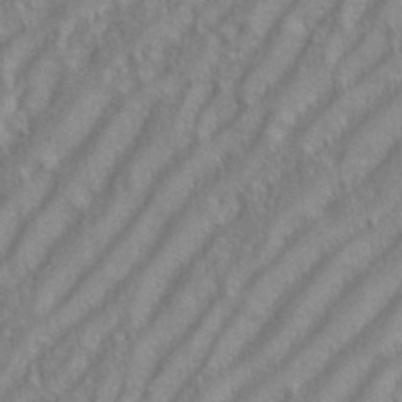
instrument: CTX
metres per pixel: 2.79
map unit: eHh
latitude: 35.2348
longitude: -133.7828
